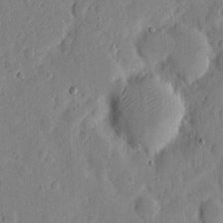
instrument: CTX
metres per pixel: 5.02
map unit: eHh
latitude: 6.0255
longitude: -70.6112
